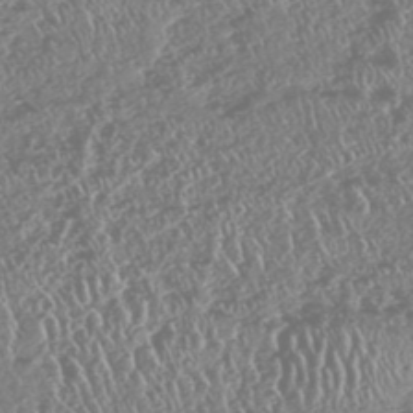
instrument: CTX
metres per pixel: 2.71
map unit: HNhu
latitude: -47.3131
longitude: 31.1053
